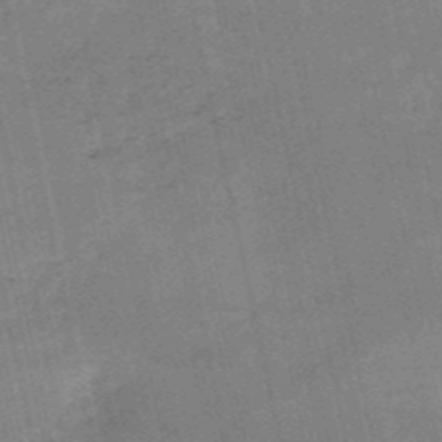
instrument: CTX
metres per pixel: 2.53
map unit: HNb
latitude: -52.1039
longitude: -41.3859
